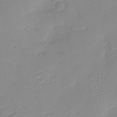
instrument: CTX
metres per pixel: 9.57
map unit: Nhu
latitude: 1.6882
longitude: -75.6127
